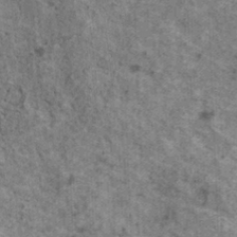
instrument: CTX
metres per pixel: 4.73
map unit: HNhu
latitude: 2.4412
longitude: 4.6707
